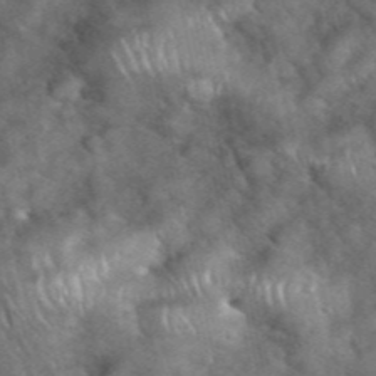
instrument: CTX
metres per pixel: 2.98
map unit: eHh
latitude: 39.1781
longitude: -56.9702
